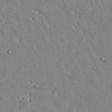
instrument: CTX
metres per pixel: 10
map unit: Aa
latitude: 27.6694
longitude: -128.3845
